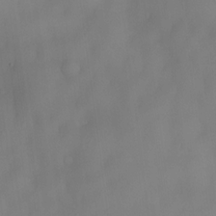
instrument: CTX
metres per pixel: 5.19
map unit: eHh
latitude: -22.6897
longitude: 15.5588
